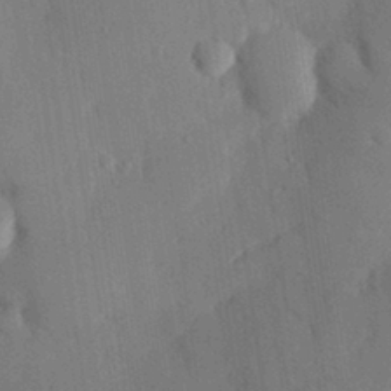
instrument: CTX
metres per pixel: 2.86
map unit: eHh
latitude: 27.1970
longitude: -80.0444
